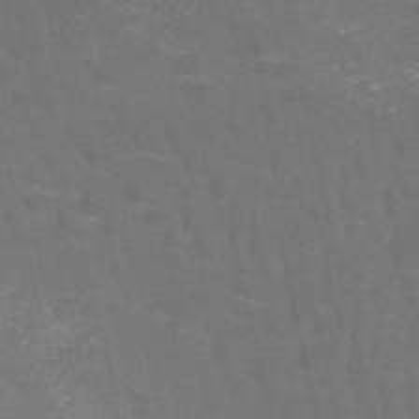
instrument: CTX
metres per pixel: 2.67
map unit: HNb
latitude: -51.2943
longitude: -48.8380
